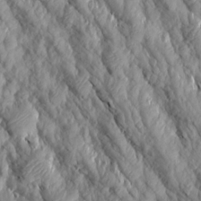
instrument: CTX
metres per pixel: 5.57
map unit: Aa
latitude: 17.6127
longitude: -146.2712
